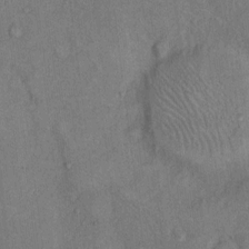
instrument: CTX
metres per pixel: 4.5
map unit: Hto
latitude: 10.0822
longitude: -59.1214
